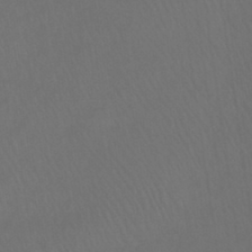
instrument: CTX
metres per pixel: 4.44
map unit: lHb
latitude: -43.3131
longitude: 66.8408
